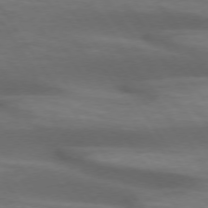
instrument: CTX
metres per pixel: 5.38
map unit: lApd
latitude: 74.0633
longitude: -52.6869
